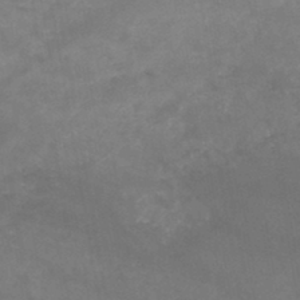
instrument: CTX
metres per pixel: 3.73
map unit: HNb
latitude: -45.9556
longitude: -36.8380
